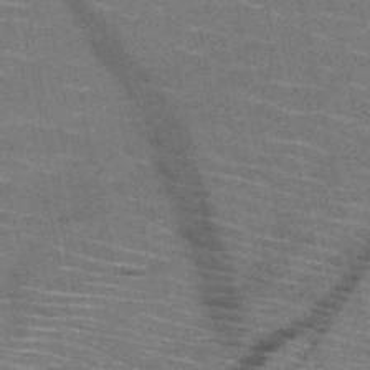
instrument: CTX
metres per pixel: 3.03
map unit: HNb
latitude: -51.0864
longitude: -43.9528
